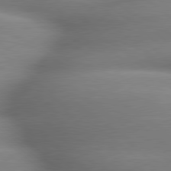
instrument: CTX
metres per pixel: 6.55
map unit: lApd
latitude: 79.5938
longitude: -163.7072
